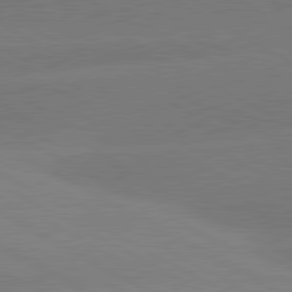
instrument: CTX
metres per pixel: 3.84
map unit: lApd
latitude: 80.9325
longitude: -152.7813
